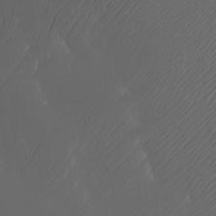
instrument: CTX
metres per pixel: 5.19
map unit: Nhu
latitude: -5.5588
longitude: -91.0458
